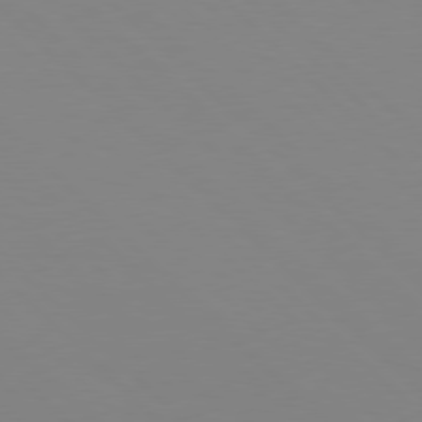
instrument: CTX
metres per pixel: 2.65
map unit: Hpe
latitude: 77.7638
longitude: -164.3845
